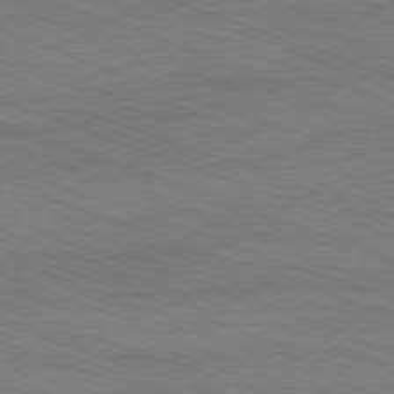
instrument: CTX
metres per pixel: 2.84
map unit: Ap
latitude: -81.7478
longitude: -74.0444
